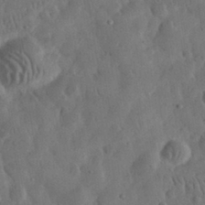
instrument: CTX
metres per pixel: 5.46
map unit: eHh
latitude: 32.1200
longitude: -73.5183
